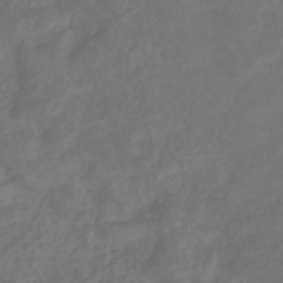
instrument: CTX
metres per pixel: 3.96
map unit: eHb
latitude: -32.9353
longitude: 72.3495
